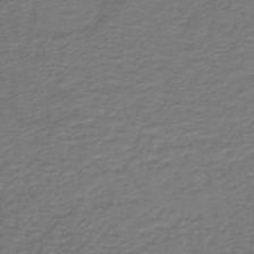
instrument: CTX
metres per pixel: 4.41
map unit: HNb
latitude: -42.8596
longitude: 49.9178
